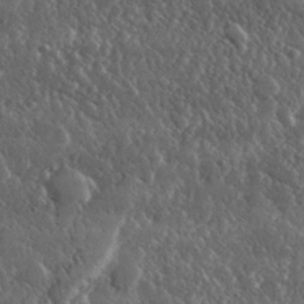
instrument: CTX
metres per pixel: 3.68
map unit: lHvf
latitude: 31.9528
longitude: -90.7624
